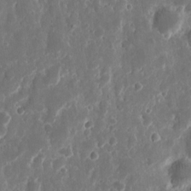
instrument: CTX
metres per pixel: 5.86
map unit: eHh
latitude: 11.4616
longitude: -72.1767
